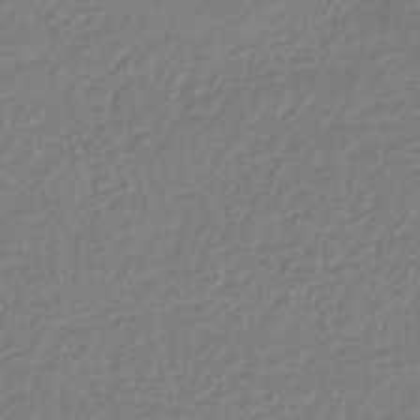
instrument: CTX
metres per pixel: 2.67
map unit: HNhu
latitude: -43.4454
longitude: 97.8045
